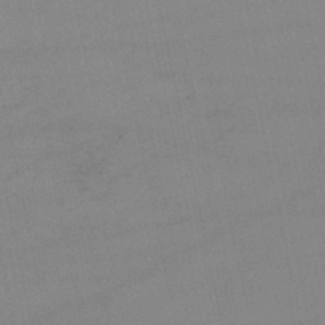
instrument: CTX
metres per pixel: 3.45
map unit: lHb
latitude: -46.5762
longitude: 70.0094
